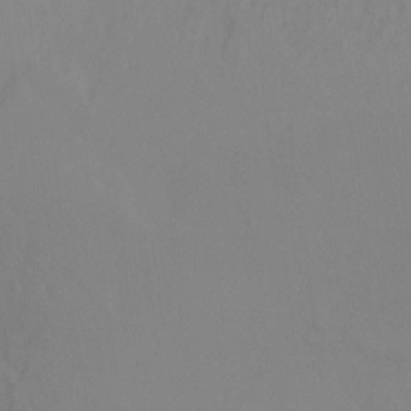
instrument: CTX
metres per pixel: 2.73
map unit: Ht
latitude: -10.0850
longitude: -32.8002
